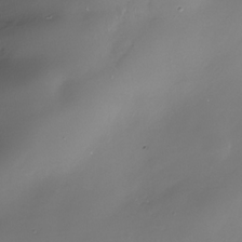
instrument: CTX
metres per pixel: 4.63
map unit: Nhe
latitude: -33.7667
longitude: -88.6680
